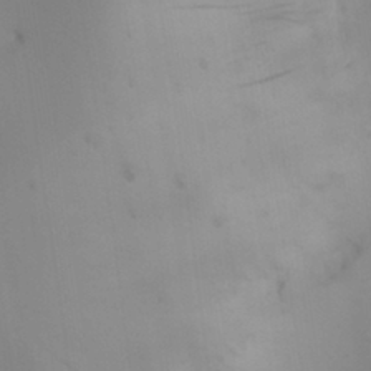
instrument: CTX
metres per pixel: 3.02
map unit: Nhu
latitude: 26.3656
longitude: -68.5357
